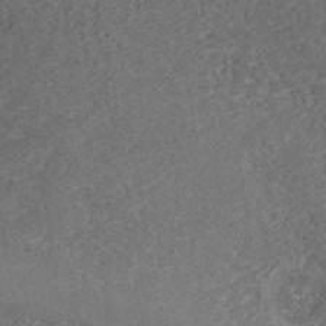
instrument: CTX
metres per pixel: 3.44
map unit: ANa
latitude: 37.1214
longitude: 18.5196
